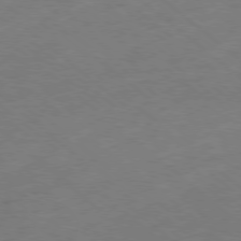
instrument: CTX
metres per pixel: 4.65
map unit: Ap
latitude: -78.8786
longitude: -68.1578
